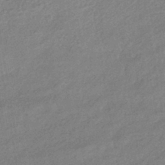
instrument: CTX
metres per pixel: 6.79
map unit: HNhu
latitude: -42.5951
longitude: 89.9178
